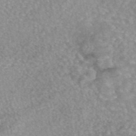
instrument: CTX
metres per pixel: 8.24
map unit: eAb
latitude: 45.3670
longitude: 104.9730
